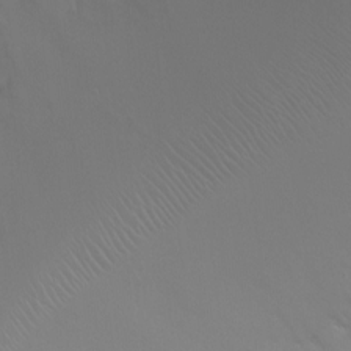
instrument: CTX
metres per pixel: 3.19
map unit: Ht
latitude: -2.4440
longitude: -19.1592
